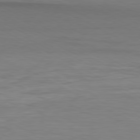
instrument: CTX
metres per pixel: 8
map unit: Hpe
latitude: -80.7841
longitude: 19.4454
